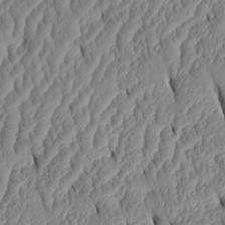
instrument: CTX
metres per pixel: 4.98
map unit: Htu
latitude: 2.1578
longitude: 149.5966
